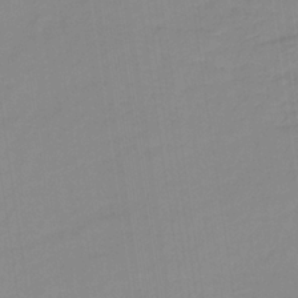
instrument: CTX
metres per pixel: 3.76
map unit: HNb
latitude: -35.8989
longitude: 51.5966
